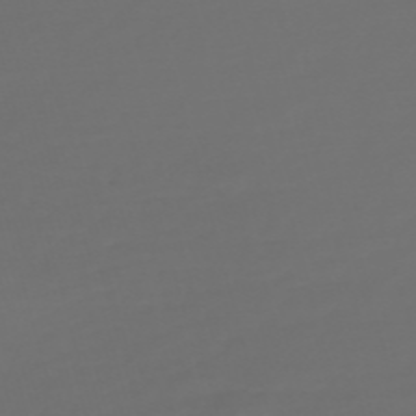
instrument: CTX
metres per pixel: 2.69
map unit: Nve
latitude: -59.5588
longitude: 57.8422
